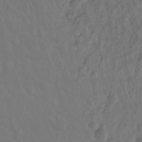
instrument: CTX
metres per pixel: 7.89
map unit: Hto
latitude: -8.3117
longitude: -45.7260
